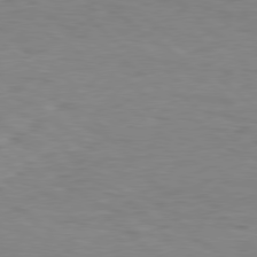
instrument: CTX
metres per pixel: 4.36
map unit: Hpe
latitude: 78.1200
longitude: -150.3467
